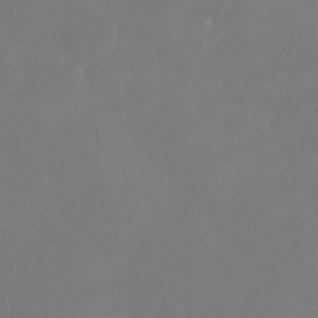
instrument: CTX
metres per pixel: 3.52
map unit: Nhu
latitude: -28.2928
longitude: -64.9136
